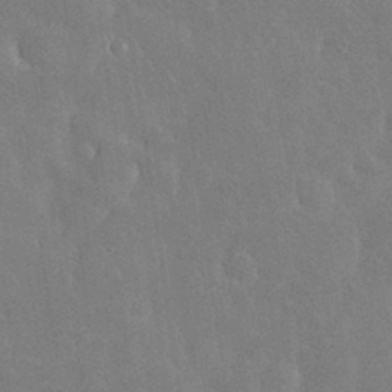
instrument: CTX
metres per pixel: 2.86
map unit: Nhu
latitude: 30.9136
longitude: -56.4223
